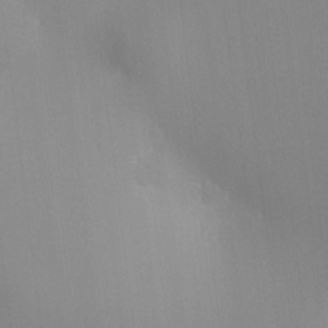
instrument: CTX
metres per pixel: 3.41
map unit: HNhu
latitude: 9.6694
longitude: 15.8990
